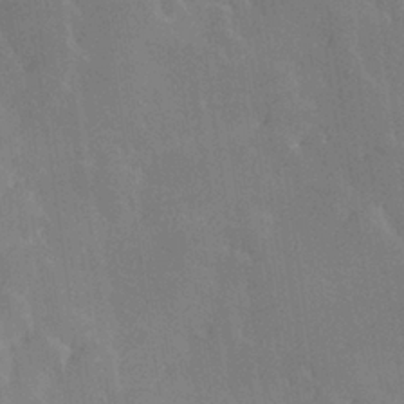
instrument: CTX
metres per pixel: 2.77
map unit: Hve
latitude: 28.2900
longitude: 145.5021
